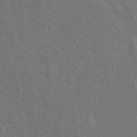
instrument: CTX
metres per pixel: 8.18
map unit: Ht
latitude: 13.3671
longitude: -39.8772
